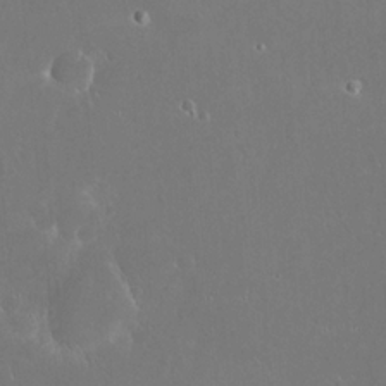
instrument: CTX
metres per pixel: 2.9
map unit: eHh
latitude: 22.3656
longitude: -58.0822
